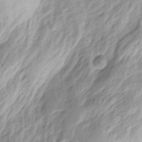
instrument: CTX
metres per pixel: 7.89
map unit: Nhu
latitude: -1.4833
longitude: -74.0633
